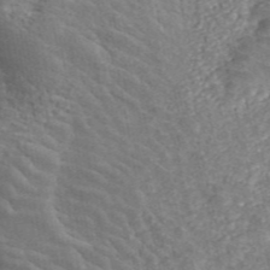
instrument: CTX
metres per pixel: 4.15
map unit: ANa
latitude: 46.4412
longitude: 24.8219
